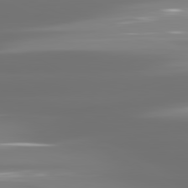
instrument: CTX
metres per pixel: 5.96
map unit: lApd
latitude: 81.4426
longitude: -137.2915
